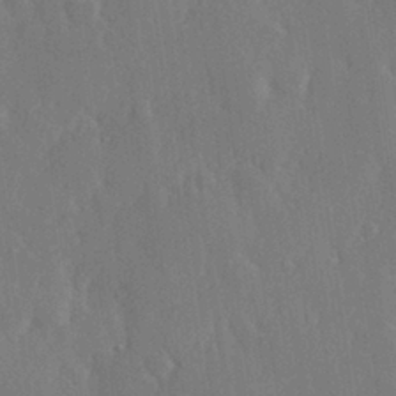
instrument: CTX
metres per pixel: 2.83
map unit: Hve
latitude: 27.2348
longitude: 150.4818
